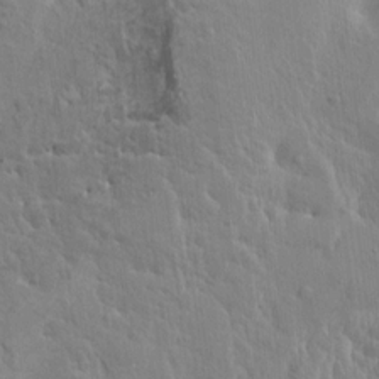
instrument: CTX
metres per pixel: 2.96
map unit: HNhu
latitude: 5.0647
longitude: 3.8989
